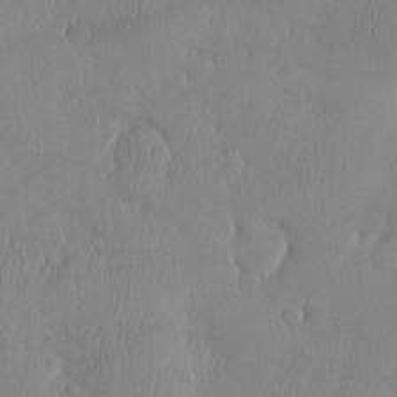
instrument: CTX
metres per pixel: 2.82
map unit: eHh
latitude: -4.0283
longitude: 16.1417
